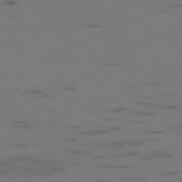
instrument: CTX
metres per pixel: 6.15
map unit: Ap
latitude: -78.7463
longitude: -62.4790
